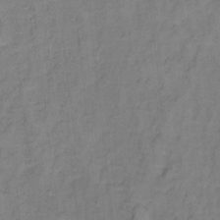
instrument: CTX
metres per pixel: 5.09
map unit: Hto
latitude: 7.2159
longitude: -37.9717
